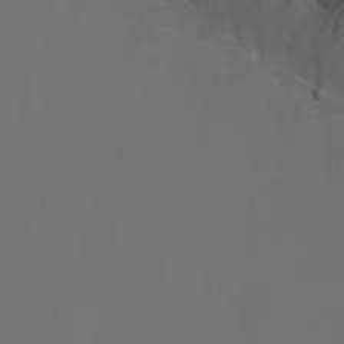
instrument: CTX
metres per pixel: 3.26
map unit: Nhu
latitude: -7.9178
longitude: -84.9514
